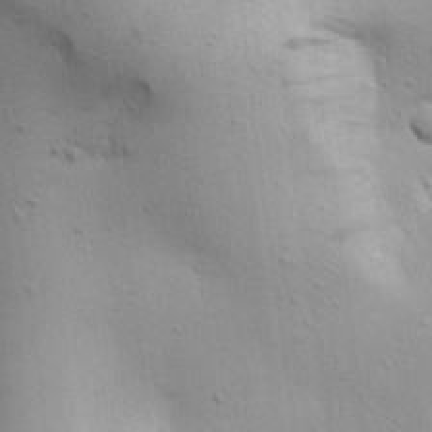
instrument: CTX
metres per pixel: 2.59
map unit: Aa
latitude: 18.2333
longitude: -141.8394
